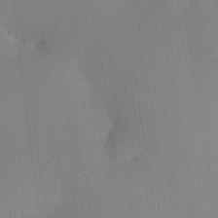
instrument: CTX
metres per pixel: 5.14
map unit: HNhu
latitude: 9.1781
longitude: 15.5966
